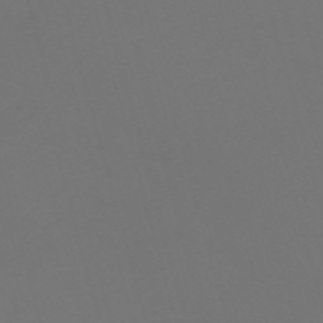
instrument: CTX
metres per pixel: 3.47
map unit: Nve
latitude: -59.8422
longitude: 60.3873
